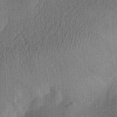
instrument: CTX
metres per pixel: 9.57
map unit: Aa
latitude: 30.5546
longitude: -142.1767
